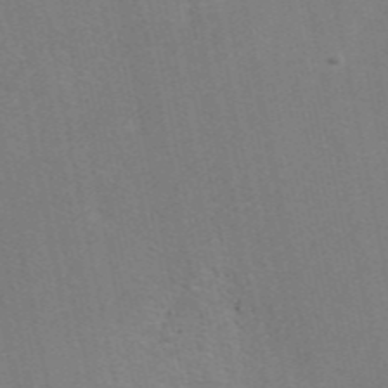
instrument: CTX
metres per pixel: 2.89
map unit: eAb
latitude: 46.7813
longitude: 115.8989
